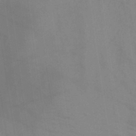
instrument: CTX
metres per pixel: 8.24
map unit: HNb
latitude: -45.2565
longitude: -45.0458
